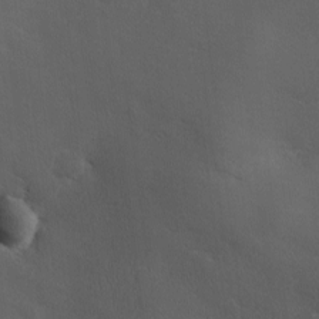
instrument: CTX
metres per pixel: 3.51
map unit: Ave
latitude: 0.4412
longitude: -114.1766
